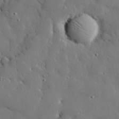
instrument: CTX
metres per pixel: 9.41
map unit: eHh
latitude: 29.7827
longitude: -80.7246
